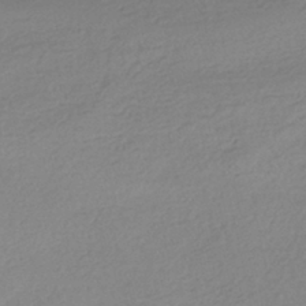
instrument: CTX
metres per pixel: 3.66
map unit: HNhu
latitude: -40.7274
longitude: 94.4251
